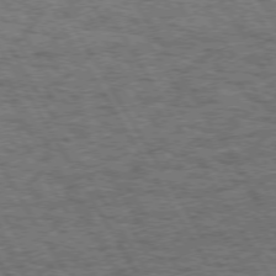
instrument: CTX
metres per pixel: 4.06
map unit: Hpe
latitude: 73.1215
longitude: -126.0633
